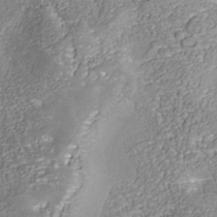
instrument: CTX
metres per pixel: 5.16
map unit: Nhu
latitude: -38.9164
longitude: -85.4993
